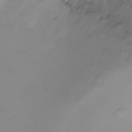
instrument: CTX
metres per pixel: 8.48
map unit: Ht
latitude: -7.3887
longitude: -20.6680
